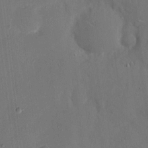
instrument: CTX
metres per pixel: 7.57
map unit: eHh
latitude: 6.9892
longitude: -68.5546
